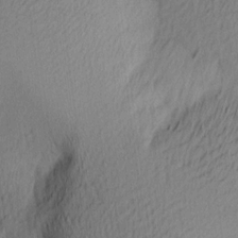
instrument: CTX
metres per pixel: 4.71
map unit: Ave
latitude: 13.3860
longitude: -106.4034
